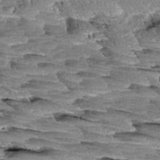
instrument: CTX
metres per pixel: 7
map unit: Aa
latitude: 8.4412
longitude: -132.8191
